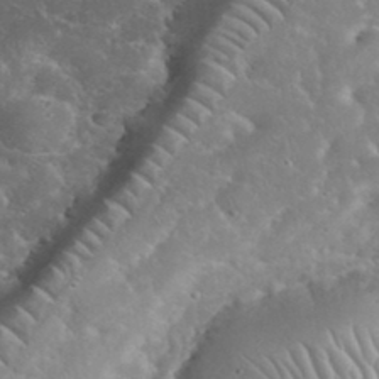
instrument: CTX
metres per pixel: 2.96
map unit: eHh
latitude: 35.2537
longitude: -64.7813
